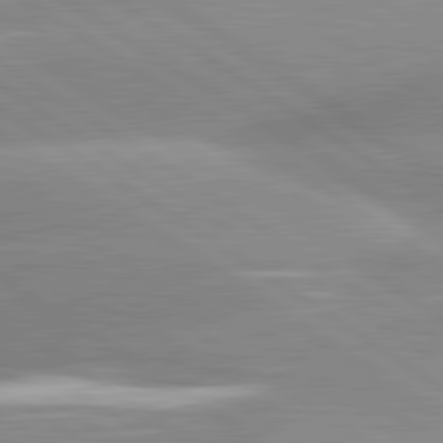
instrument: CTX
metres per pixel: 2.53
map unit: lApd
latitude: 81.4048
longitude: -157.9906
